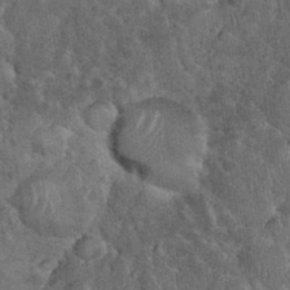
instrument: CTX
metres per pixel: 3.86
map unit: eHh
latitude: 36.0633
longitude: -61.9339
